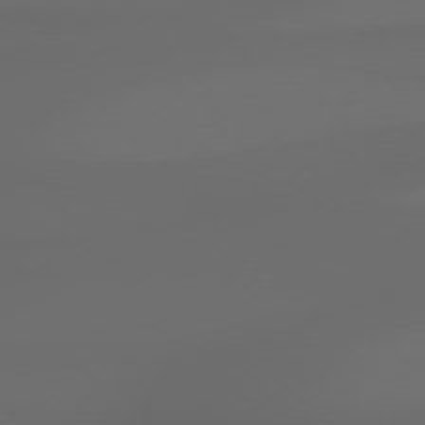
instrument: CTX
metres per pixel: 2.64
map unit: Hpe
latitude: 78.8380
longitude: -135.1970
